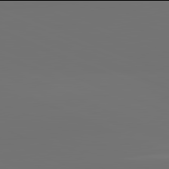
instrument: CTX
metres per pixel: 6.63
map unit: lApd
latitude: 81.9906
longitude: 155.6155
